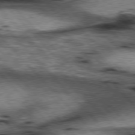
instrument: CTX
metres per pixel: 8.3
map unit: lApd
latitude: 77.1592
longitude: -49.6127
